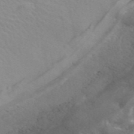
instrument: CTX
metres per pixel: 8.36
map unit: ANa
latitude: 43.9339
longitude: 26.9352
